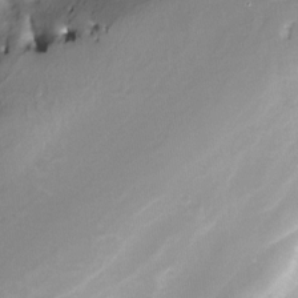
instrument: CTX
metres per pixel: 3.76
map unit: Nve
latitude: -24.5196
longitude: -108.9702
